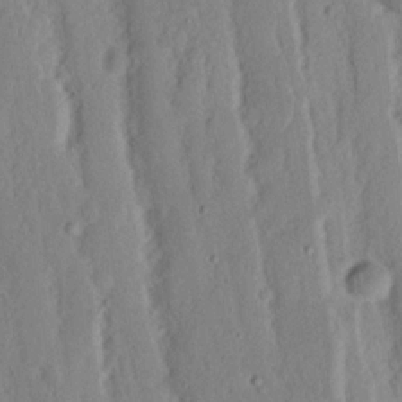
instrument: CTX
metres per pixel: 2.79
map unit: Nhu
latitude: 16.2145
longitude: -73.7072
